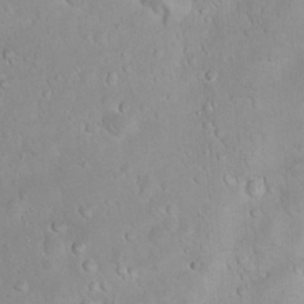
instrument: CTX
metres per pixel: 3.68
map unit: eHh
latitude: 22.5168
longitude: -58.1389
